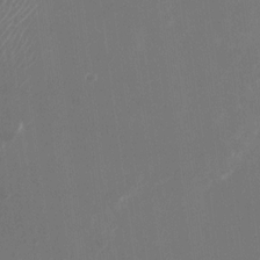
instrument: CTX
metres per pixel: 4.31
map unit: Nhu
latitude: -23.3321
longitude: -72.2334
